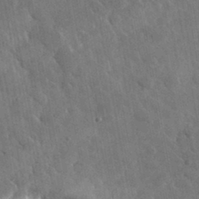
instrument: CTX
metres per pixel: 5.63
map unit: lHvf
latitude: 34.4034
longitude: -86.5546
